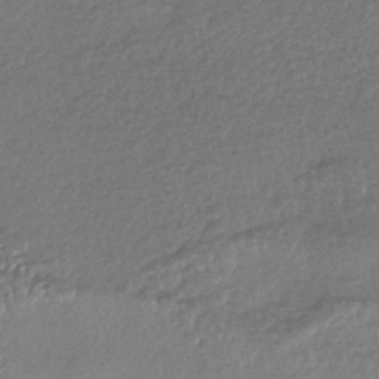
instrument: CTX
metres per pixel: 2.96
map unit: HNhu
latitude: -43.7666
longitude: 95.1053
